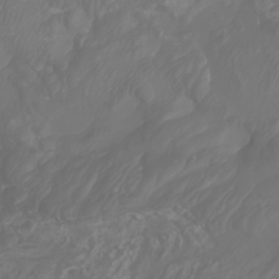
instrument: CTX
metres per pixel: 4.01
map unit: Nhu
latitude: -8.3684
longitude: -80.3278
